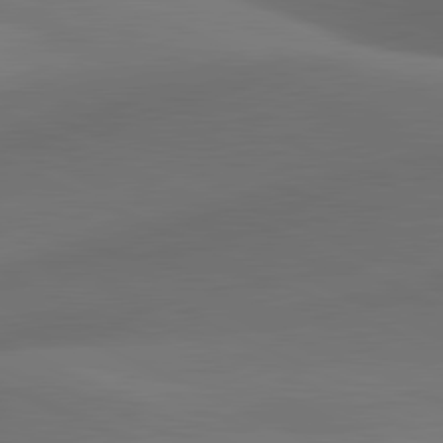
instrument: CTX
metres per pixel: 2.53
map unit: lApd
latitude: 81.4804
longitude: 131.3509
